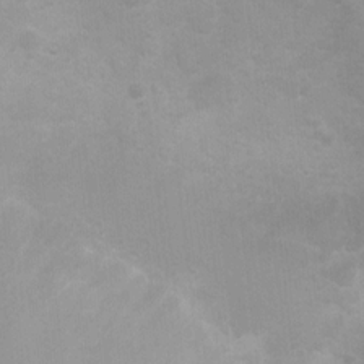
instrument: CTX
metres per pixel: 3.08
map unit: Ht
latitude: 3.2159
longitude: -25.9339
